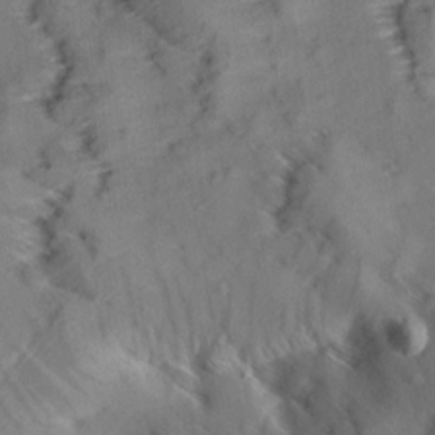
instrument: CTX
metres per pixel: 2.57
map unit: Aa
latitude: 9.5560
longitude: -140.4412
